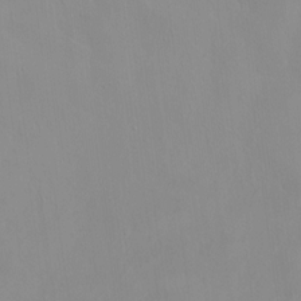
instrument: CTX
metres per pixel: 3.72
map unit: HNhu
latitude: 0.2333
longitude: -4.0633
